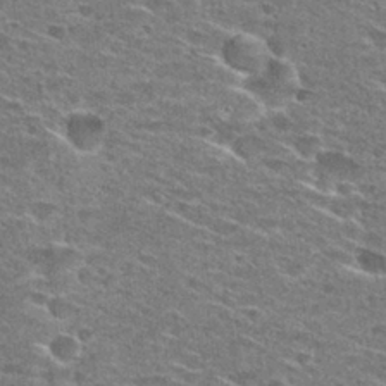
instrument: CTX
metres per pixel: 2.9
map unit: Hto
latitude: 27.9528
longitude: -46.8002
